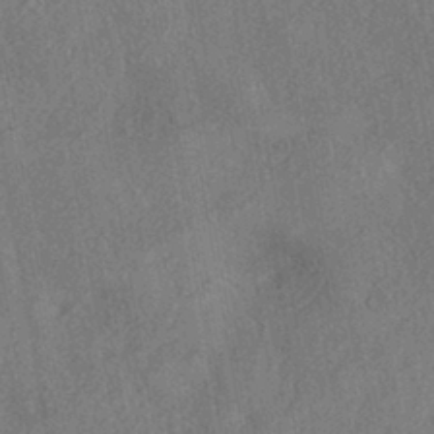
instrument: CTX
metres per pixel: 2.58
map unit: eHh
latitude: -42.0472
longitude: 120.8975
